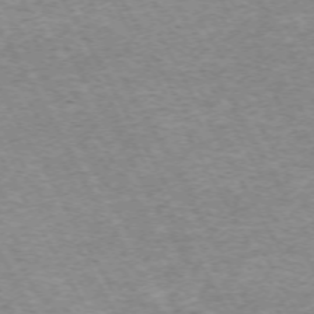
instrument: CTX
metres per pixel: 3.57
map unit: Hpe
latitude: -71.8045
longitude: 7.3698
